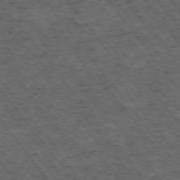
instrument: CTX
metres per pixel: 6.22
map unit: Hpe
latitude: -75.1998
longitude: 4.5573
